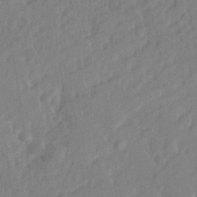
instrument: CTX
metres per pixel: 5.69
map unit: Hve
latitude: 25.4993
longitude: 143.9745
